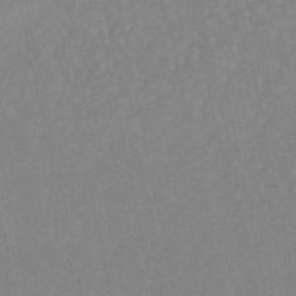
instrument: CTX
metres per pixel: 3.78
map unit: lHb
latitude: -48.8975
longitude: 72.8786
